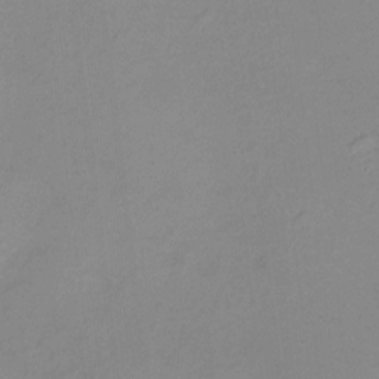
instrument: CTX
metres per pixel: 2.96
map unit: Ht
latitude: -5.8611
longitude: -21.2726
